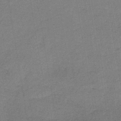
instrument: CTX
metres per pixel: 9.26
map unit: HNb
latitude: -33.1620
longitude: 57.2754
